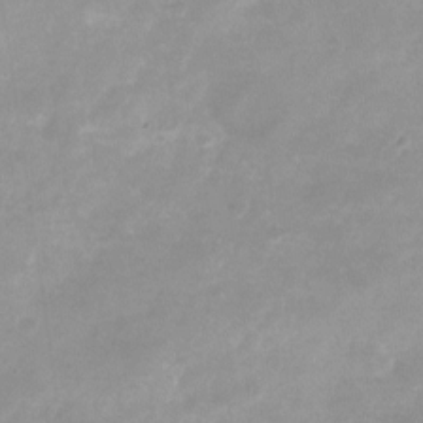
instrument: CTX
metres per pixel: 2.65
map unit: Nhu
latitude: -24.6896
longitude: -70.2333
